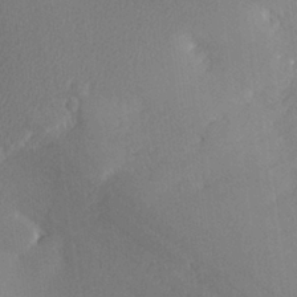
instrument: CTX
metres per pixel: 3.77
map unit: lHvf
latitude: 26.0633
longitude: 140.8597
